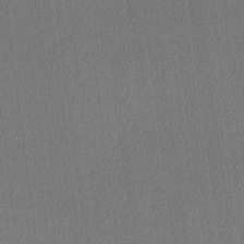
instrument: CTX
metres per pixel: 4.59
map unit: lHvf
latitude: 21.3293
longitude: 140.8219
